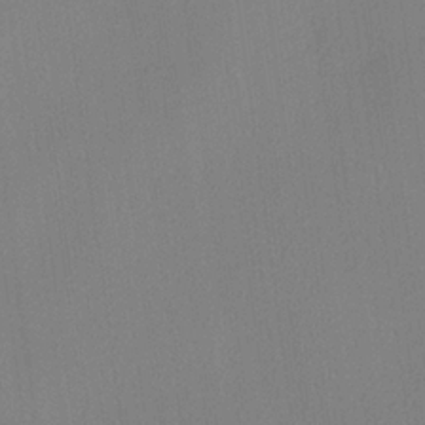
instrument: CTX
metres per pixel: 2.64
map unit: lHvf
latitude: 23.0458
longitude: 140.9164
